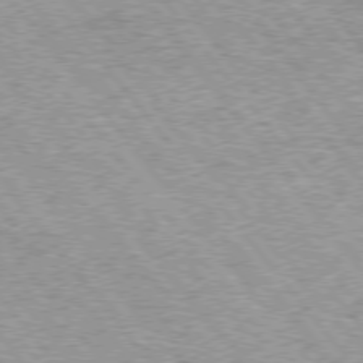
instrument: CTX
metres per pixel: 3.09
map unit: lApd
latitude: 74.8947
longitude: -76.7246
